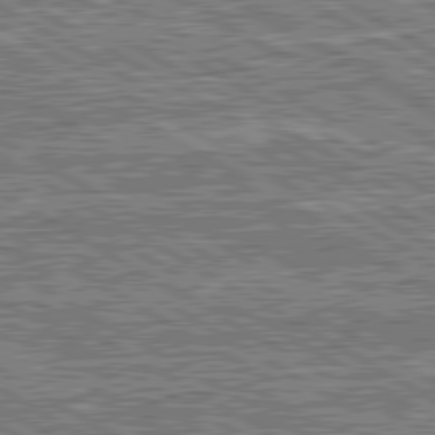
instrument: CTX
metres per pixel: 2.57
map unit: lApd
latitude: 80.6490
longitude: 172.3306
